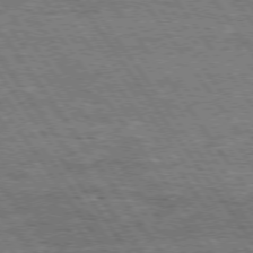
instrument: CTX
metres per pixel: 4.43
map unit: Hpe
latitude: 74.4790
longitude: -151.0647
